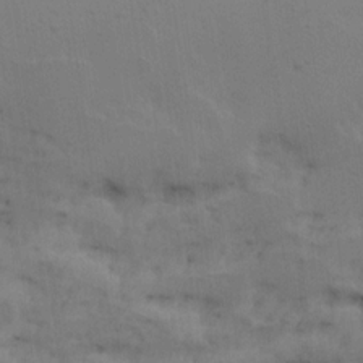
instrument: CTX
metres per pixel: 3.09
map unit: Ave
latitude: 16.7057
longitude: -138.6301
